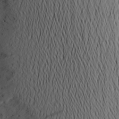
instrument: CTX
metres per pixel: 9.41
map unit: Aa
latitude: 21.2159
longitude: -145.3293
